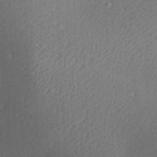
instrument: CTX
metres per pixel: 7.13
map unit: Aa
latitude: 28.8002
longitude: -138.6679
